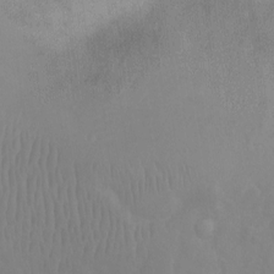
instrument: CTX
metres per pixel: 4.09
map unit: Ht
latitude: -1.5966
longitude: -33.4804
